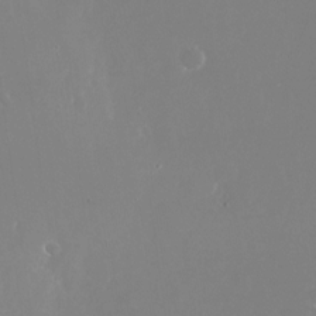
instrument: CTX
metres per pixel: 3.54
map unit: Nhu
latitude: -26.0849
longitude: -72.1578
